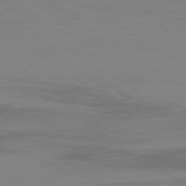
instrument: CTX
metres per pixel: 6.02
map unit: Ap
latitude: -78.2172
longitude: -79.8773
